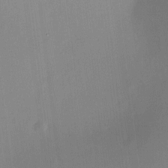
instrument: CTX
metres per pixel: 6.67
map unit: HNhu
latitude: 8.3656
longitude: 9.3887
